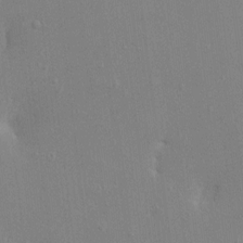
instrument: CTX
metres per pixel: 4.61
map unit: HNhu
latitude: 6.7813
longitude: -2.9324
